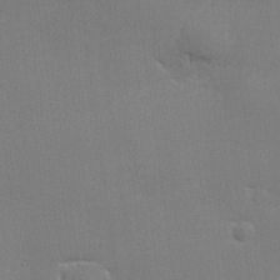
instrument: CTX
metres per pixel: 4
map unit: lHvf
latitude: 23.6505
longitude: 141.1620
